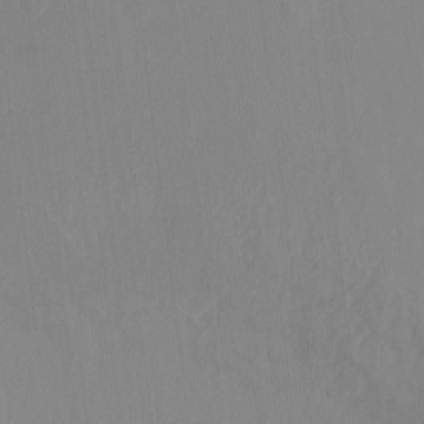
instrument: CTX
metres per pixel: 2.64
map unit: Hto
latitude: -8.1795
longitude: -41.1592
